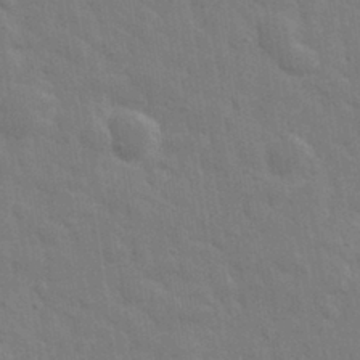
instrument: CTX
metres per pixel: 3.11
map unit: eHh
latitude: 33.1214
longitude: -70.6490
